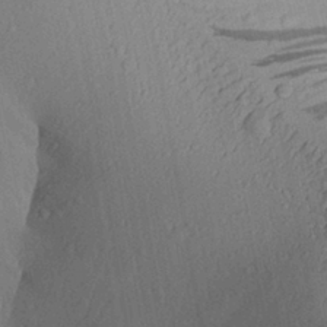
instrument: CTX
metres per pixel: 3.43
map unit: Aa
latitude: 27.5371
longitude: -134.7813
